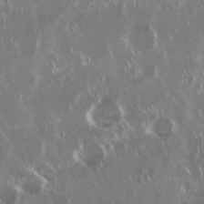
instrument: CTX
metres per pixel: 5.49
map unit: Nhu
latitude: 29.5749
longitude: -60.6679
